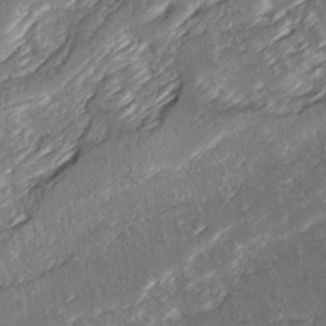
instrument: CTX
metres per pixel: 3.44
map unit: Ave
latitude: 16.2712
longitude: -137.2159
